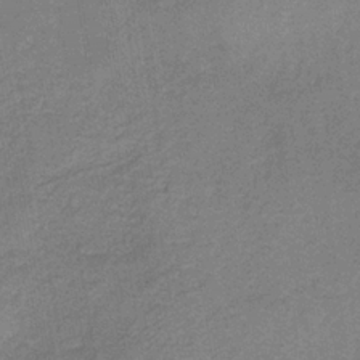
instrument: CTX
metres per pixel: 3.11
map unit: HNb
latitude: -32.9731
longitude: 57.2187
